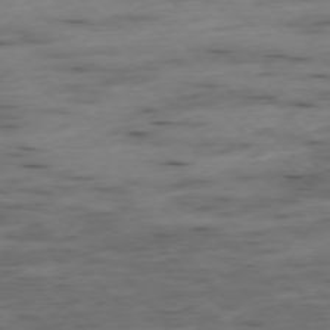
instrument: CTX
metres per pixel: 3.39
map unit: Ap
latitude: -76.9164
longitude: -91.7639
